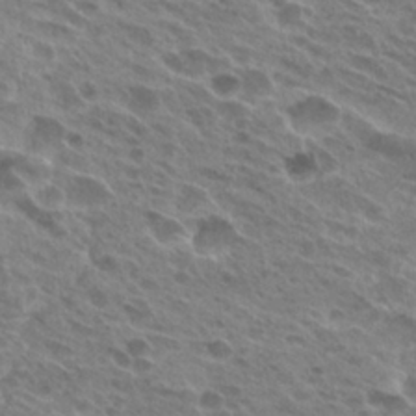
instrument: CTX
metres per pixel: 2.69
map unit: Hto
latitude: 25.1592
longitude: -40.3467
